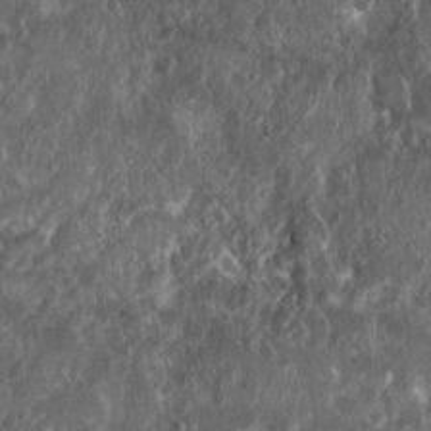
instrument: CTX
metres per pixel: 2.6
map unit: Nhu
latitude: 7.5938
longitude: -20.1389
